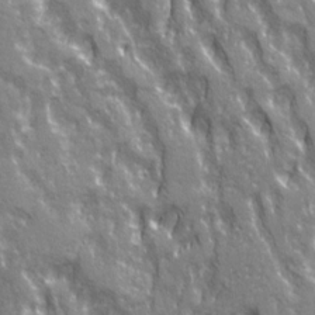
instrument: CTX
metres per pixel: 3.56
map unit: Ave
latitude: 21.2159
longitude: -134.6679
